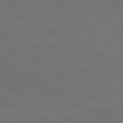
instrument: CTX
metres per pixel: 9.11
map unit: lApd
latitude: 81.4048
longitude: 149.4077
